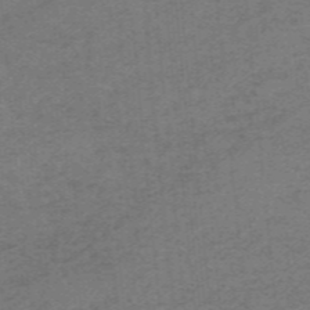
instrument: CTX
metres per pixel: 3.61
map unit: HNb
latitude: -55.3132
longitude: -46.0255
